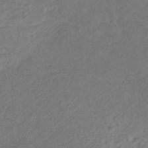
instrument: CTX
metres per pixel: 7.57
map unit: lHb
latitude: -30.9164
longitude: 65.8423
